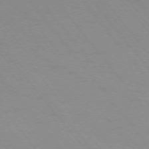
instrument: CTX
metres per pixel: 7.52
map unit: Ap
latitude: -75.5211
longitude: -69.9717
